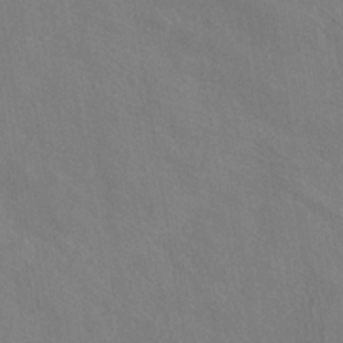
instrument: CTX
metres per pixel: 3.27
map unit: ANa
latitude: -36.8408
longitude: 95.5966
